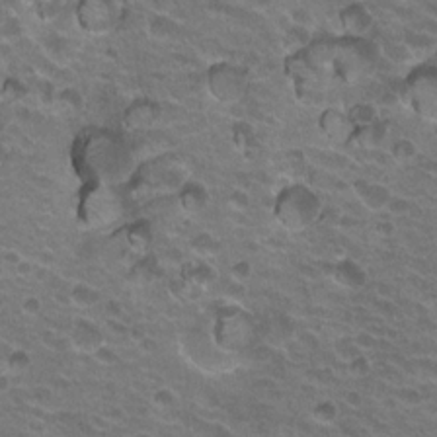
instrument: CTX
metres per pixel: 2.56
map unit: Hto
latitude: 20.3845
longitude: -32.1767
